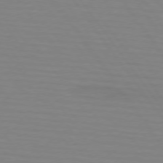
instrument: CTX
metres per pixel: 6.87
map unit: lApd
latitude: 74.2900
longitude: -79.7072
